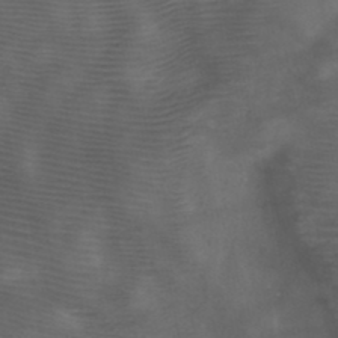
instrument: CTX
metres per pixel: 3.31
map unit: HNb
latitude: -48.2362
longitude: -40.6868
